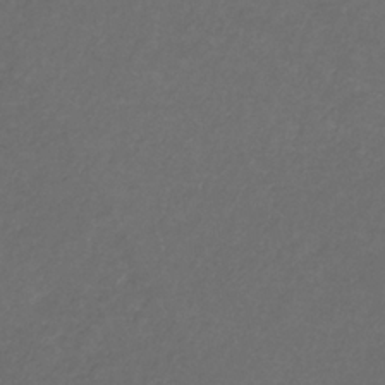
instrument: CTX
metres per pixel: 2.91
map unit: eHb
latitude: -32.2362
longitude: 71.0298
